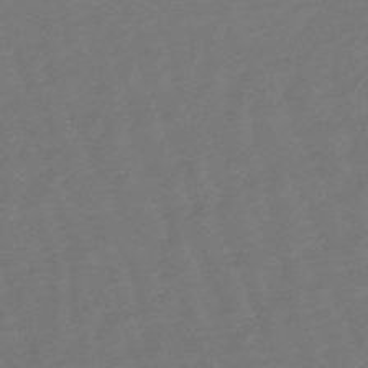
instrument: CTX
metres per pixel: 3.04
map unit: eHb
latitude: -47.5021
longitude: 81.7667
